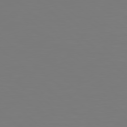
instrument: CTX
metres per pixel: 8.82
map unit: Hpe
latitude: 77.7449
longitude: -163.0270
